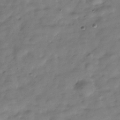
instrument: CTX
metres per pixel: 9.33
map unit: Hve
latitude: -30.7463
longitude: 91.2754
